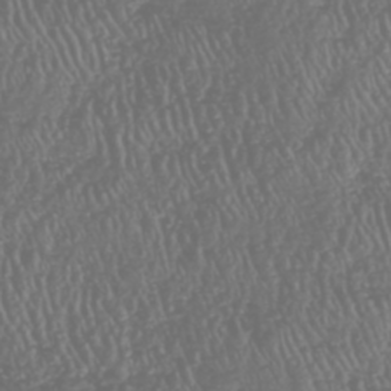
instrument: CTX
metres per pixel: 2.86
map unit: HNhu
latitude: -47.5399
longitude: 28.8975
